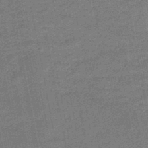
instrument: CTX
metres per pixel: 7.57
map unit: HNb
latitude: -47.8233
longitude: -39.0269
